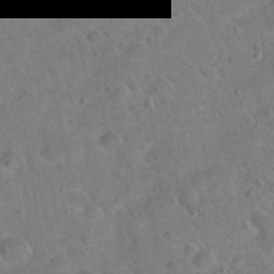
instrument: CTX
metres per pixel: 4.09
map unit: Hto
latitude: 21.2915
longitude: -50.1011
